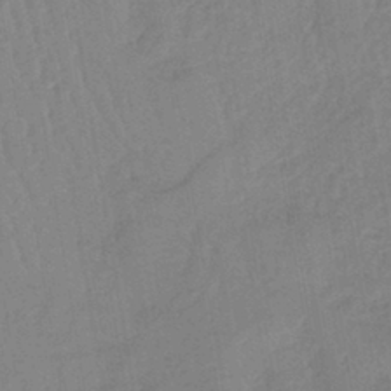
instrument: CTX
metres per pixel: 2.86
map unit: lHb
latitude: -40.6707
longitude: 67.7100
